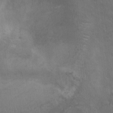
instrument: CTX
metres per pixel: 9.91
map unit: Hto
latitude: -10.5196
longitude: -38.3845
